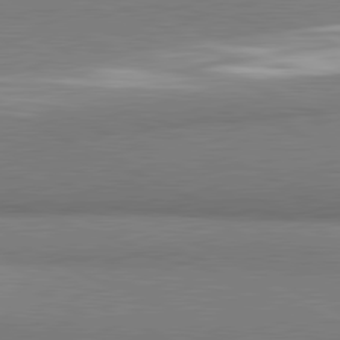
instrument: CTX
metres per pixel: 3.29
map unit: lApd
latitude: 81.4615
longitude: 162.6896
